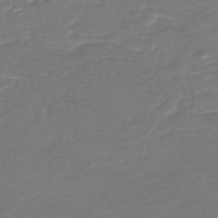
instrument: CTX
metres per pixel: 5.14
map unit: HNb
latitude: -47.1809
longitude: 53.4265
